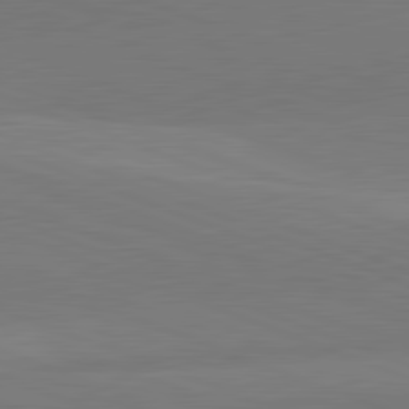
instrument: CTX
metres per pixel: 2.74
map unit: lApd
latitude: 82.1011
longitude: 136.8597
